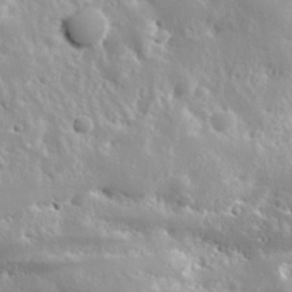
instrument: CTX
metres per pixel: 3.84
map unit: Hve
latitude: 24.6490
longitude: 145.9178
